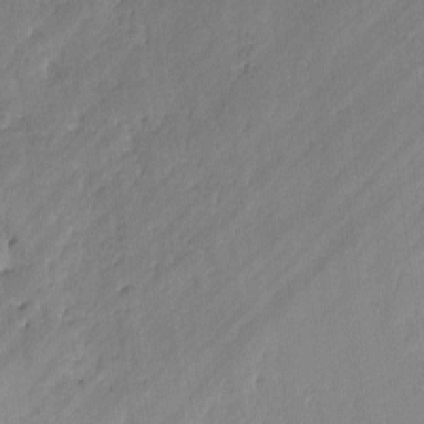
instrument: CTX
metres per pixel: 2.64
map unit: lAvf
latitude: -1.8423
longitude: -105.9906
